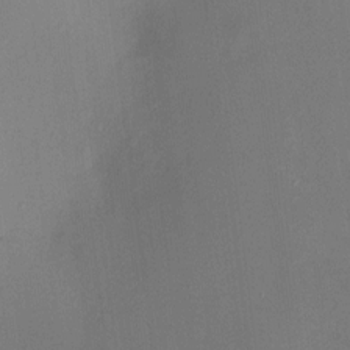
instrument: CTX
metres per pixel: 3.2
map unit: HNhu
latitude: 7.5938
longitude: 8.8786
